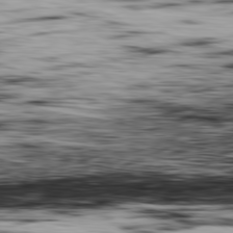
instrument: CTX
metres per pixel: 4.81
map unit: Ap
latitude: -81.1431
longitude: -70.7057
